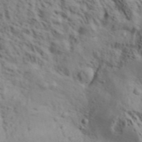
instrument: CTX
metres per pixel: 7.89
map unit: Aa
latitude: 31.7828
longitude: -136.2523
